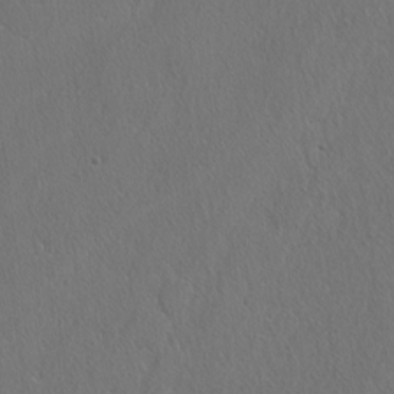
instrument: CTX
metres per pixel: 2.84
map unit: lAvf
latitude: -4.8030
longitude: -108.4790
